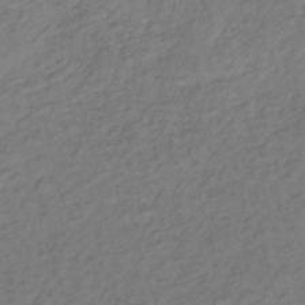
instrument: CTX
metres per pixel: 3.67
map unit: lHb
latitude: -34.9731
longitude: 69.0864
